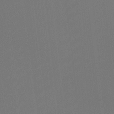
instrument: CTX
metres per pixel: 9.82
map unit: Nhu
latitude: -9.7289
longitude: -70.7435
